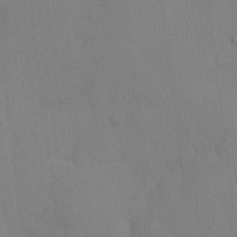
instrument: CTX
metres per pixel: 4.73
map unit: HNhu
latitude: 6.6679
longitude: -3.2915
